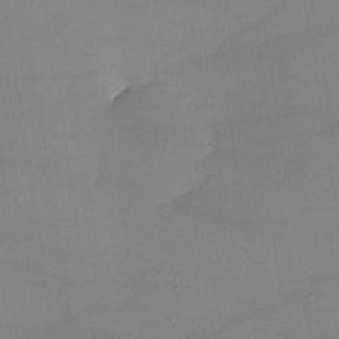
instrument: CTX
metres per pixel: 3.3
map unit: lHvf
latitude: -10.8408
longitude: -101.5560
